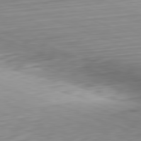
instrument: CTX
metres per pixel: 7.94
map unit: Hpe
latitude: -82.4062
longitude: 12.9920
